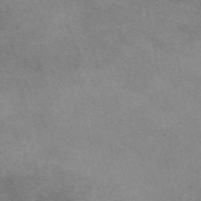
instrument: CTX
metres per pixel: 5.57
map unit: eAb
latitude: 48.2145
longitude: 123.0676
